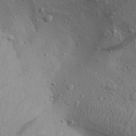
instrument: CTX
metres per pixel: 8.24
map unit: Aa
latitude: 28.4790
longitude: -132.4979
